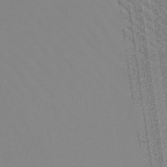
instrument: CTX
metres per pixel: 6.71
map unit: lHb
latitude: -48.2362
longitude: 74.3118
